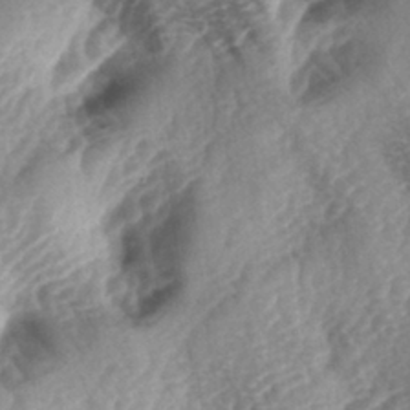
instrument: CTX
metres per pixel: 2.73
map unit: lAa
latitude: -4.5384
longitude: -127.0270
